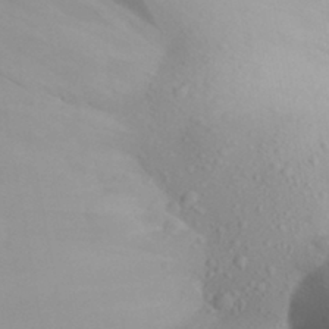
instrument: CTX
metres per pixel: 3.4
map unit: Aa
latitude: 26.1200
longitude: -147.6883
